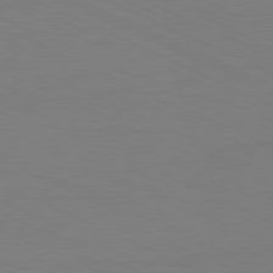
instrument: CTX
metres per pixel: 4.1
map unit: Ap
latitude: -82.1417
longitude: -71.0647
